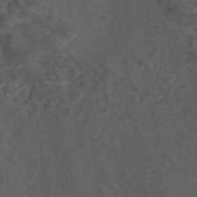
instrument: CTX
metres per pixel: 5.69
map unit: eAb
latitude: 43.7450
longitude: 105.8422
